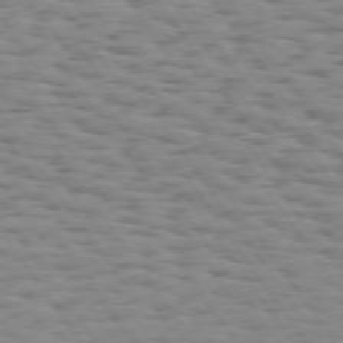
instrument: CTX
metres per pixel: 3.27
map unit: Hpe
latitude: 73.6316
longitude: -132.8947
